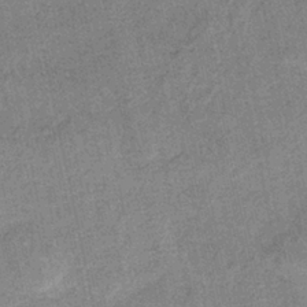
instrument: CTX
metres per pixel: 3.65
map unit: HNb
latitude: -35.5966
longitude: 56.1417
